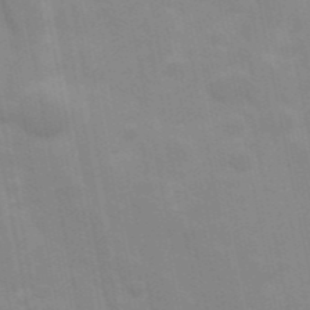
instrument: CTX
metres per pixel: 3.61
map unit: Hve
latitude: 31.2348
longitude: 149.9745
